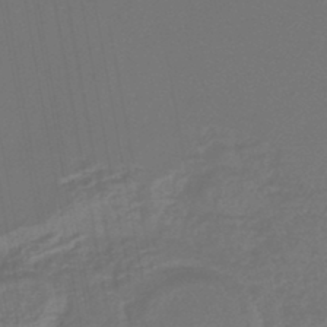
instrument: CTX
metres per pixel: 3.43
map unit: lHb
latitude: -45.4832
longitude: 78.1039
